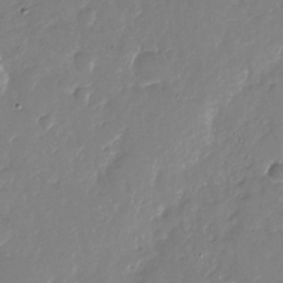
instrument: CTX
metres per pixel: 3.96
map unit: Nhu
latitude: -26.7274
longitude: -73.8206
